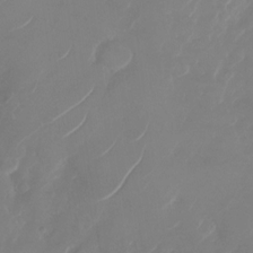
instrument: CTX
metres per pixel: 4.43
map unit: Nhu
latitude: -28.8030
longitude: -71.9339
